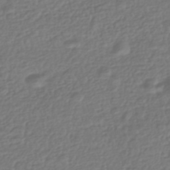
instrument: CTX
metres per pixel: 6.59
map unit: HNhu
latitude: -43.7288
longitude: 97.8989
